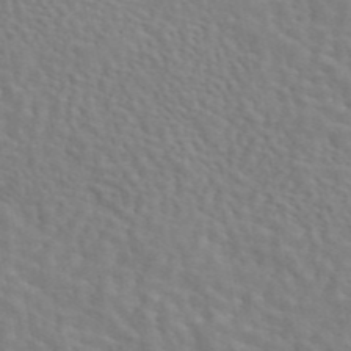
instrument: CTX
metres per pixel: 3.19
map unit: eAb
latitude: 44.3656
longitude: 112.8597
